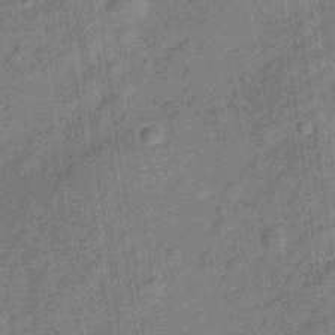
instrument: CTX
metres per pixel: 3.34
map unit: Hve
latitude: -28.5385
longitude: 94.0472
